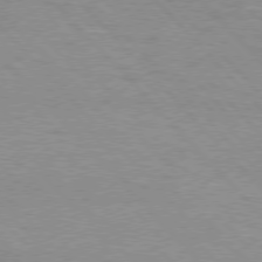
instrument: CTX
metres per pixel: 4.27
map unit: Hpe
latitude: 76.3656
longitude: -152.7058
